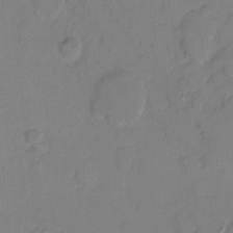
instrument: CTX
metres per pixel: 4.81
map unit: eHh
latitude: 7.9906
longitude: -65.6505
